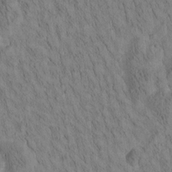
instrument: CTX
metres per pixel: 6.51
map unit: Htu
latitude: -3.9556
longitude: 172.5385
